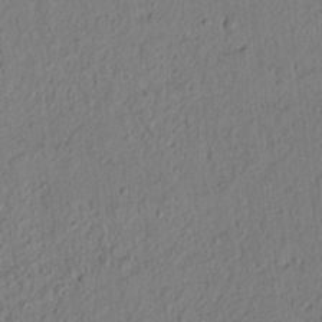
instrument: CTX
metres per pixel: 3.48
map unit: lAvf
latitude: 8.6491
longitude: 166.4629
